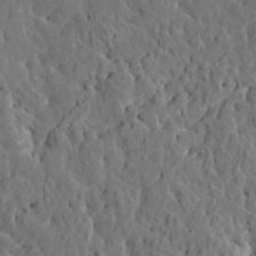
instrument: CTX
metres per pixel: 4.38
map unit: HNhu
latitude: 6.5924
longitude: -0.6301
